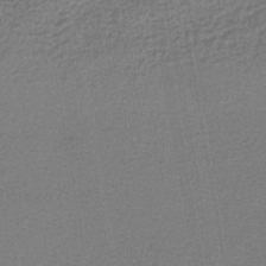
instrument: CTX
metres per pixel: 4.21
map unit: lHb
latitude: -43.8611
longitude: 65.4077
